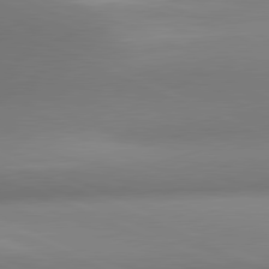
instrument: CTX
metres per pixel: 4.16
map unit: lApd
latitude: 81.2726
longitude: 142.5573
